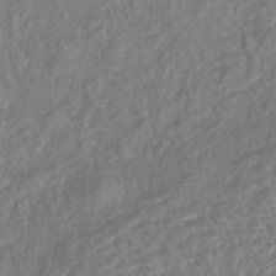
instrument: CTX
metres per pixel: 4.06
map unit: lHb
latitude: -43.2375
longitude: 79.8611
